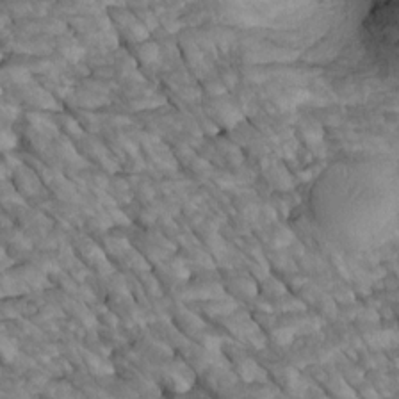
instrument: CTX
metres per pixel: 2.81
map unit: Htu
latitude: 1.9339
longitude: 144.4062
